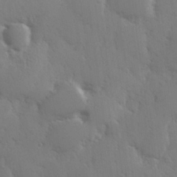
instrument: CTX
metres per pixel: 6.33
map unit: Hve
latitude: 27.0648
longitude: 150.4251
